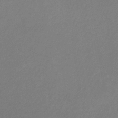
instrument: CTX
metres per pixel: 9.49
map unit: eHb
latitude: -31.5399
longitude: 71.8234
